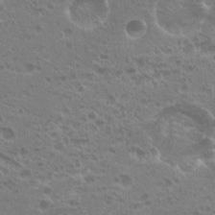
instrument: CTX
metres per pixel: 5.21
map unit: Hto
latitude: 20.4979
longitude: -40.5356
